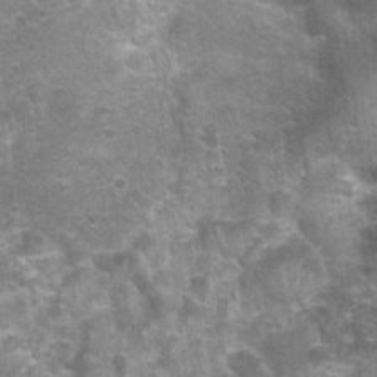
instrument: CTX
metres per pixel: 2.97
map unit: Nhu
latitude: 2.0255
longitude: -17.7071
